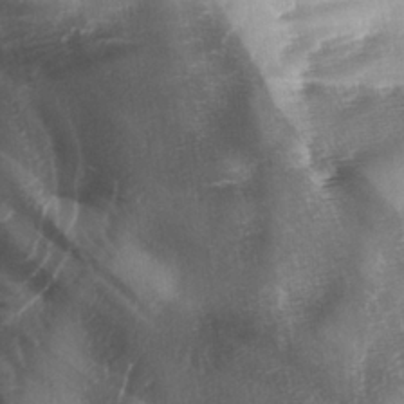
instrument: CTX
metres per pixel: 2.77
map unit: lAa
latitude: -4.6329
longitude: -126.7057
